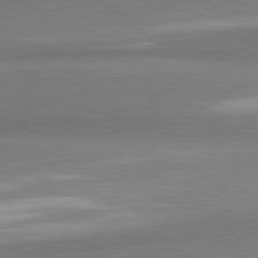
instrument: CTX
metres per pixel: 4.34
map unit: lApd
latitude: 81.1592
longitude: 166.6329
